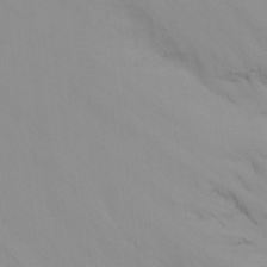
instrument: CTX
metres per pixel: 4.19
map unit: Ht
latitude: -8.1228
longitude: -32.1956
